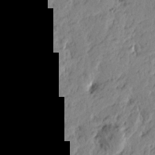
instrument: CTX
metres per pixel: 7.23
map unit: Htu
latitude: -1.2754
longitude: -177.7638
